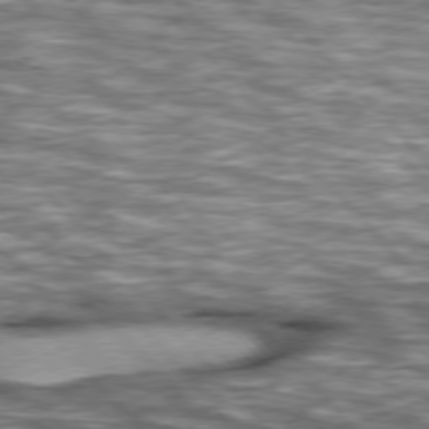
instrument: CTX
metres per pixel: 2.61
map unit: lApd
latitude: 76.4979
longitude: -49.6883
